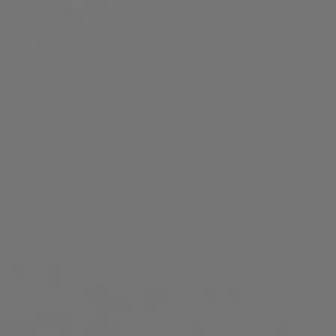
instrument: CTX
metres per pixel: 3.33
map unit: Hpe
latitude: 76.4034
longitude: -127.8583
